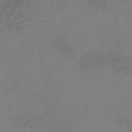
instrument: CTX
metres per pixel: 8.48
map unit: HNhu
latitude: -41.1998
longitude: 103.8233
